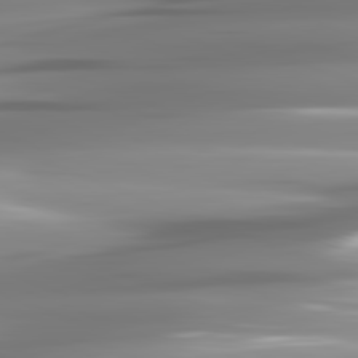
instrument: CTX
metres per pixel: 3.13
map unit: lApd
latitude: 81.8961
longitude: -143.3860
